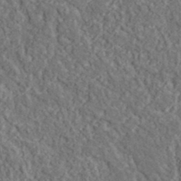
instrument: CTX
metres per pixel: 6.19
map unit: lHvf
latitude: 37.9528
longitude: -89.9717
